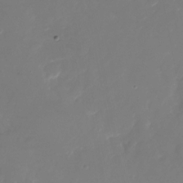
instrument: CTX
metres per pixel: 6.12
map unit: Nhu
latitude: -26.8030
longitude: -73.3482
